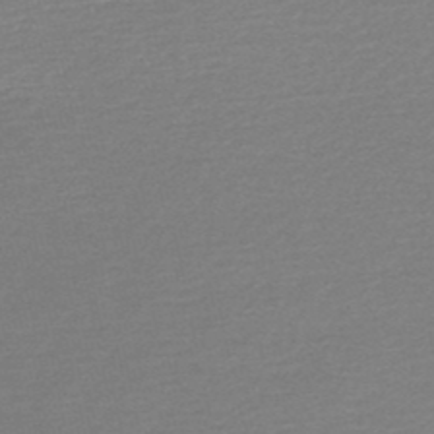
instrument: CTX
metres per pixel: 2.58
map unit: HNb
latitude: -48.0472
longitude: 60.4440
